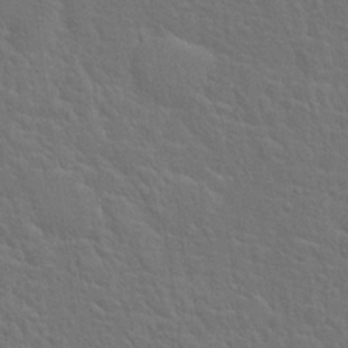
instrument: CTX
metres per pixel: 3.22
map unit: Hto
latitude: 18.0633
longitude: -41.3103
